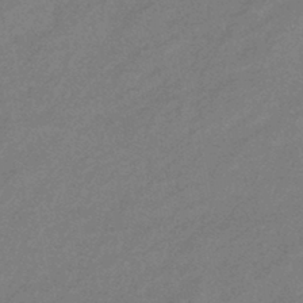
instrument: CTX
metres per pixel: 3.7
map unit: eHb
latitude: -41.7666
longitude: 83.3887
